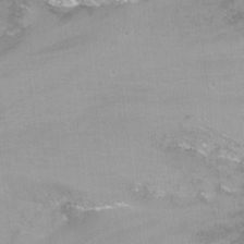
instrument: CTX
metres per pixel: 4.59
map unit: Nhu
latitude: -12.1984
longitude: -62.4412
